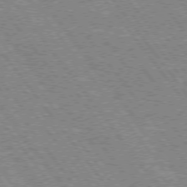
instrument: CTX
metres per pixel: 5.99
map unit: Hpe
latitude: 74.2523
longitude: -139.9528
